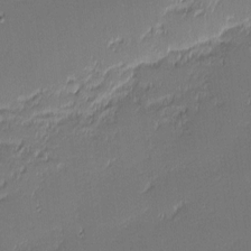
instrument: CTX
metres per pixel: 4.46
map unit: eHh
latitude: -3.0297
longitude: -83.4237
